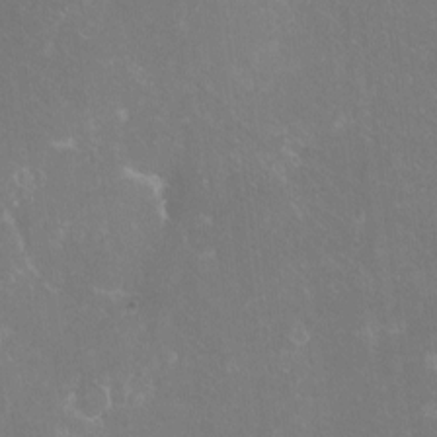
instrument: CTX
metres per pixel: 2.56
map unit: eHh
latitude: -10.6141
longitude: -65.6127
